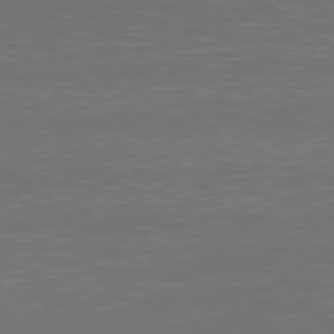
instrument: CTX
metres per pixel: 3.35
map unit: Hpe
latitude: 77.3292
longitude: -170.4790
